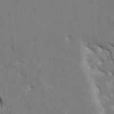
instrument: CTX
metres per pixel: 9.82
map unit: HNhu
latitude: 4.3089
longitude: -7.4993
